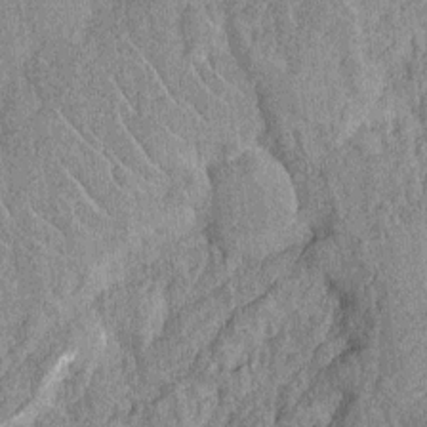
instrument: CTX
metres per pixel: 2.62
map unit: Nhu
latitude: -12.6896
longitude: -23.4804
